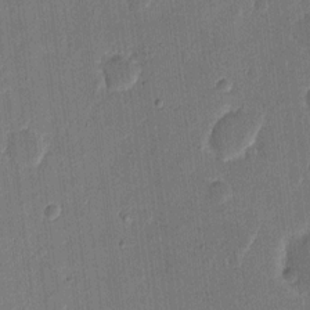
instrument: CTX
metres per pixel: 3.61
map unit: eHh
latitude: 10.0822
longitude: -68.4979
